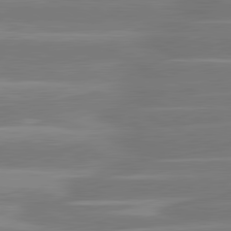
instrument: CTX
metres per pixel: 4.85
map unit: lApd
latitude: 81.2726
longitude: -135.4048
